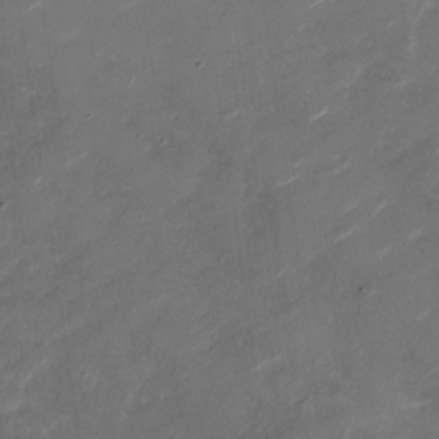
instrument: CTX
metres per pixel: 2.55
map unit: Nhu
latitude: -28.4629
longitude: -74.2712
